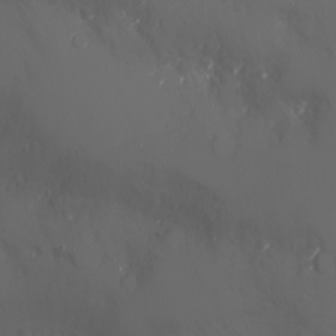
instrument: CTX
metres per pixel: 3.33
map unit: Nhu
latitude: -5.5210
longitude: -88.1578
